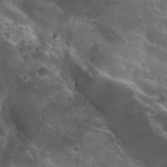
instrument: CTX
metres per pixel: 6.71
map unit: Nhu
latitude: 31.1970
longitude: -54.4790
